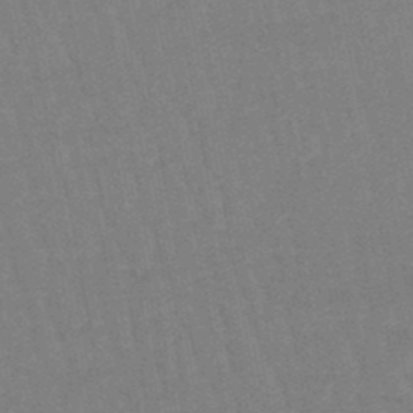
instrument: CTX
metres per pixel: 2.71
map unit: lHb
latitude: -46.2172
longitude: 78.5384
